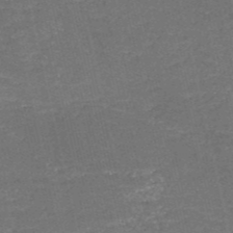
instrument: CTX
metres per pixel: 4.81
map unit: HNb
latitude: -51.2187
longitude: -48.6868
